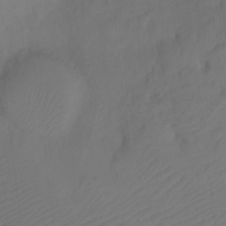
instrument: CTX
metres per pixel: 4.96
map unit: Ht
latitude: -6.9163
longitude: -34.4601
